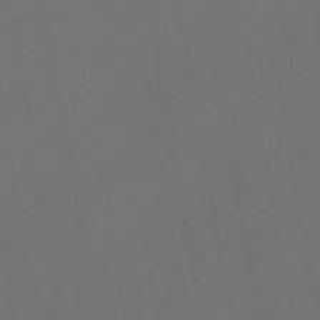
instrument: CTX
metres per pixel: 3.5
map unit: eHb
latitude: -43.6721
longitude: 88.0472
